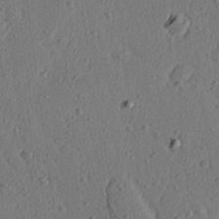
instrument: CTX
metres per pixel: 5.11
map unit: Ave
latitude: 15.9717
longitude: -105.2159
